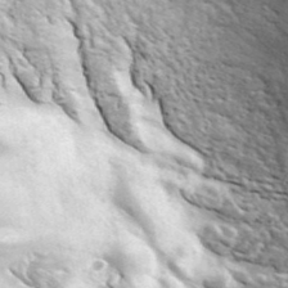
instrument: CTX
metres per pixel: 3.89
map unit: ANa
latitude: 41.5749
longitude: -87.1781
